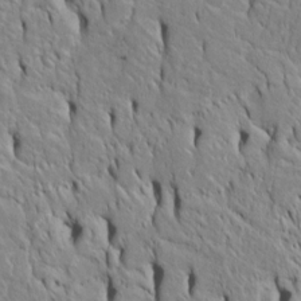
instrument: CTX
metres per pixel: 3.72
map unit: Htu
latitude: -4.7274
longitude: 151.8233
